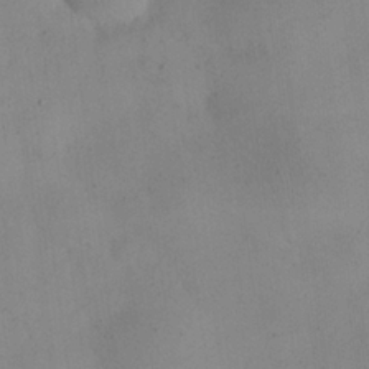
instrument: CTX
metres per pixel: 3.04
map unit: eHh
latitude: 24.4790
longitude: -66.0633
